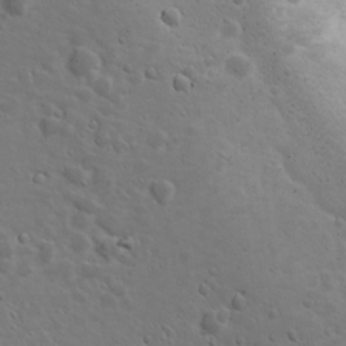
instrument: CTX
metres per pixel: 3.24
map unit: Ave
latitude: 18.8002
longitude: -132.7057
